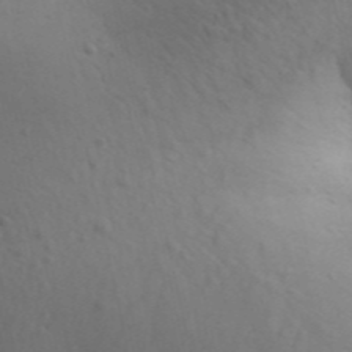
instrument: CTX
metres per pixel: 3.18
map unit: Aa
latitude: 29.6883
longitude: -146.4979
